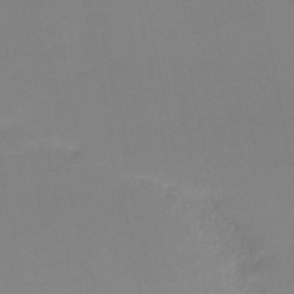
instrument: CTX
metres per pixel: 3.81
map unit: HNb
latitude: -51.4643
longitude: -50.0822
